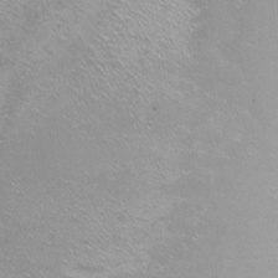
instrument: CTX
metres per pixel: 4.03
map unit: Nhu
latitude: -6.1228
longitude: -48.4601
